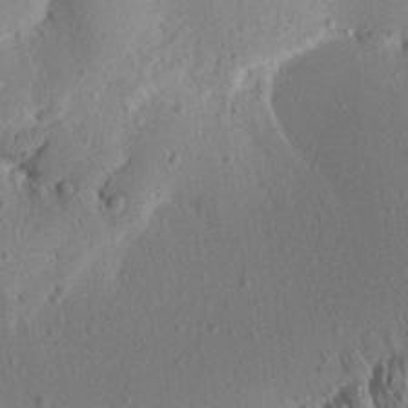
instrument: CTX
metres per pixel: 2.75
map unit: Aa
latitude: 12.8947
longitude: -140.3089
